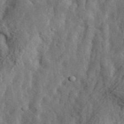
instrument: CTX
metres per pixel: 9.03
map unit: eHh
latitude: 36.4223
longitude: -80.3845
